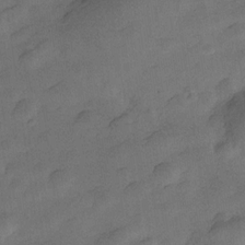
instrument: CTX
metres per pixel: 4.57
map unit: Hve
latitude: -27.7478
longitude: 92.4818
